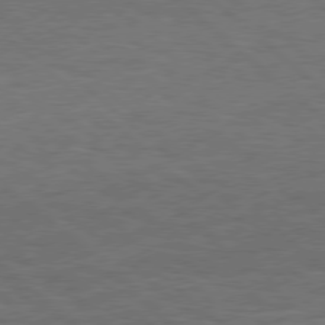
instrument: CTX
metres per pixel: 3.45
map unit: Hpe
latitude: 77.3292
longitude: -150.6679
